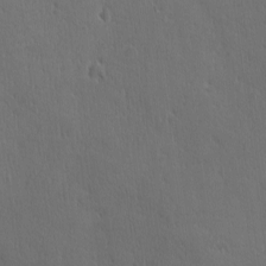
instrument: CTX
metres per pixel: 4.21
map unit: Ave
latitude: -7.9745
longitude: -120.8758
